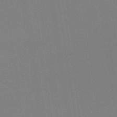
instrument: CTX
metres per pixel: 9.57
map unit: lHb
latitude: -49.0676
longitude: 67.5021
